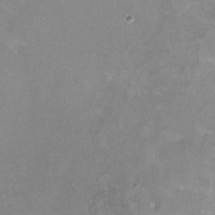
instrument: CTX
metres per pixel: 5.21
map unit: HNhu
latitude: -0.8597
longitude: -4.5168
